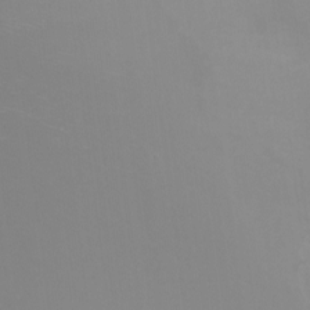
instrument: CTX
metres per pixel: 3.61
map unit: Nhu
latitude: -8.1039
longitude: -92.4034
